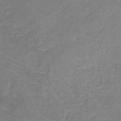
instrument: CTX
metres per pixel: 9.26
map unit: lHb
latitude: -41.1998
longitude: 65.1242
